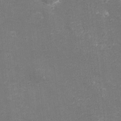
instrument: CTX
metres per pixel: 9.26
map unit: eHh
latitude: -3.5210
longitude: -75.6316
